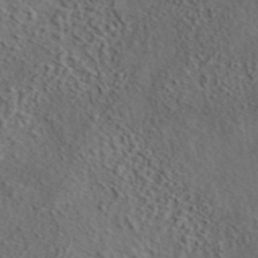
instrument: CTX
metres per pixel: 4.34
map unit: eAb
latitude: 43.8961
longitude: 114.9730
